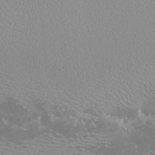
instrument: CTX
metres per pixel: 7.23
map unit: eHh
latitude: -7.9367
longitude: -71.0269
